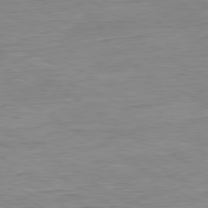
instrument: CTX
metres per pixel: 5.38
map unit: Ap
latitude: -80.7274
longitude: -79.0270
